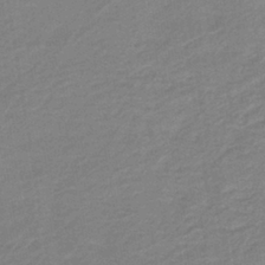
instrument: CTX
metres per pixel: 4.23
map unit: HNb
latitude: -40.6140
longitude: 50.8786
